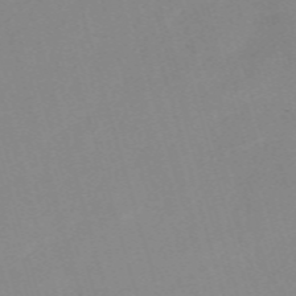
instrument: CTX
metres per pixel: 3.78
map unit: eHh
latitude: -61.5966
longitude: 49.8989
